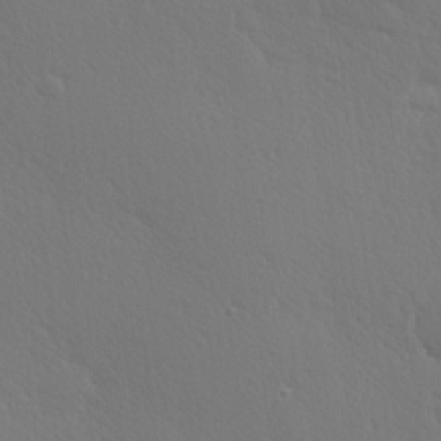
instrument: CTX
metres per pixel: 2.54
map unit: Hve
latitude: 19.5749
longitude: 149.8612
